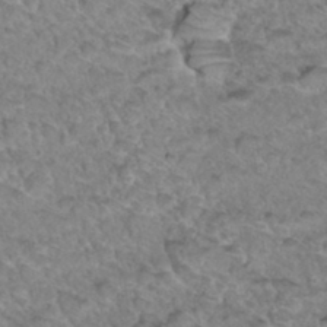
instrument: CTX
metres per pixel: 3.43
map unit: Hto
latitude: 34.2711
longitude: -48.1578
